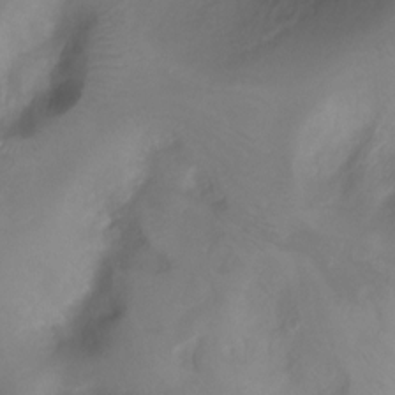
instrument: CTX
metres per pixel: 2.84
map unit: Ht
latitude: -8.2928
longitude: -29.8016
